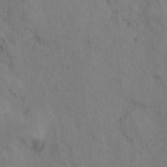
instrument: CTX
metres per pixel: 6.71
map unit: Hto
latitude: 7.1592
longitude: -60.2333
